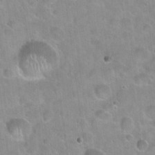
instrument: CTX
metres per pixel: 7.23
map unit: Hto
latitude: 21.8584
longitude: -52.6491
